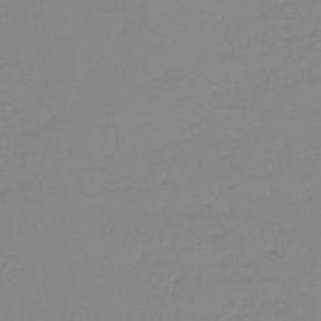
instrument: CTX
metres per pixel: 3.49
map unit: lHb
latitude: -44.6519
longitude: 62.5762
